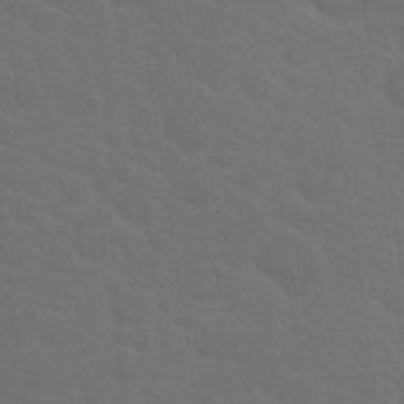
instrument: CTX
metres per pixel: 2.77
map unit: Hto
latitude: 18.1389
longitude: -36.5168
